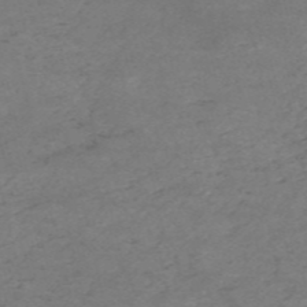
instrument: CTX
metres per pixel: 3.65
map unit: HNb
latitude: -54.7841
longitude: -44.7624
